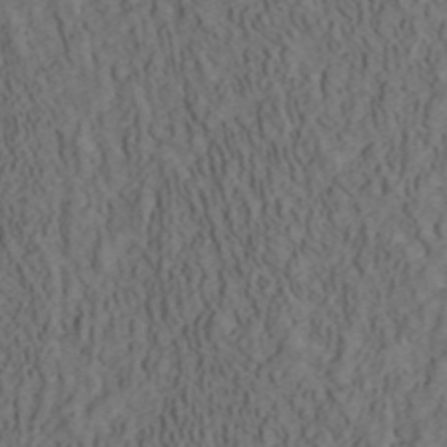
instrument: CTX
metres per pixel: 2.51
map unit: ANa
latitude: 42.5546
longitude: 30.0283
